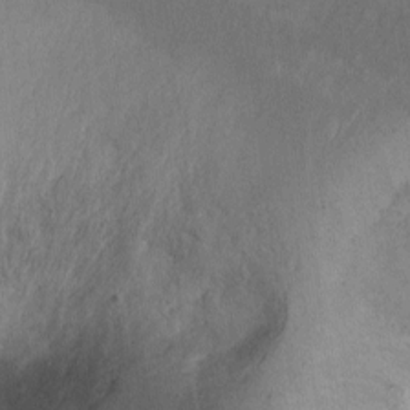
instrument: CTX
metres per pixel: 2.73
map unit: Ht
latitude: -5.8044
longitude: -37.0081
